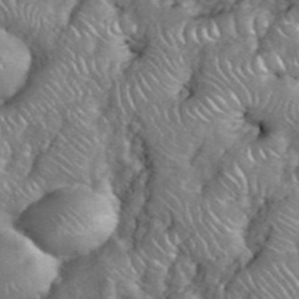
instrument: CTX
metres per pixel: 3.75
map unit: eHh
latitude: 38.2711
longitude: -59.0270
